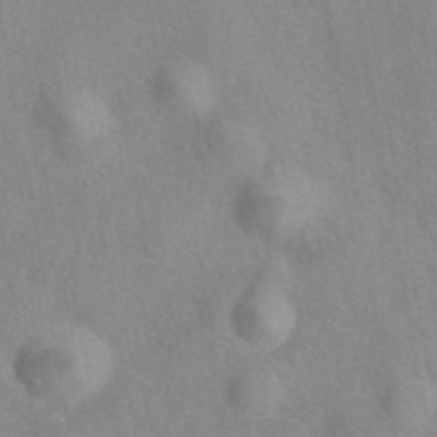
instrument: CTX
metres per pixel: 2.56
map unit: eAb
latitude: 40.1199
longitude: 108.2173
